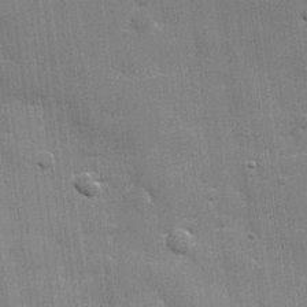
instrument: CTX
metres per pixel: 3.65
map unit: lHvf
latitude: 23.9339
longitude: 142.1794
